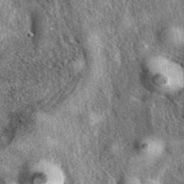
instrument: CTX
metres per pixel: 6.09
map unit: eAb
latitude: 39.4615
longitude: 108.0661
